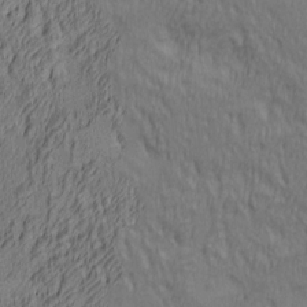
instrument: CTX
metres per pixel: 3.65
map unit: lAa
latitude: 4.4601
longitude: -115.4615
